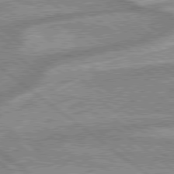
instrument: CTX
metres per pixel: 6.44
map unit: lApd
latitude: 79.2348
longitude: -168.4601
